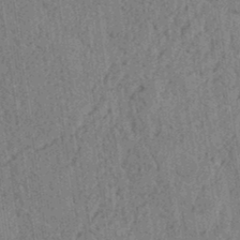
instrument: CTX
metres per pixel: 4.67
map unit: lAvf
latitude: 6.2900
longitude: 164.4062
